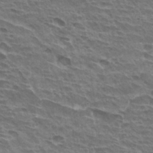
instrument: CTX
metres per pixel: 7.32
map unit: Hto
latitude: 31.0081
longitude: -41.3481
